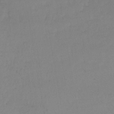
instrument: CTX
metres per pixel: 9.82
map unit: lHb
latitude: -42.6518
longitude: 59.7477
